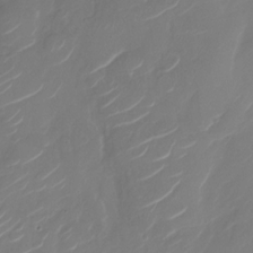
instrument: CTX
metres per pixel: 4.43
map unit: Nhu
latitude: -29.3510
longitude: -71.5560
